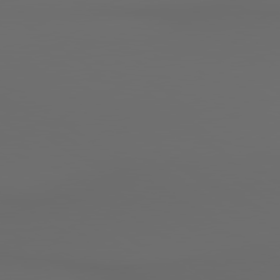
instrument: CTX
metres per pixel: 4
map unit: lApd
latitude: 79.8961
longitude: 164.5196
